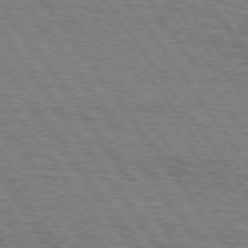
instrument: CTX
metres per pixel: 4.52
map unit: Hpe
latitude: 75.1025
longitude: -152.2334
